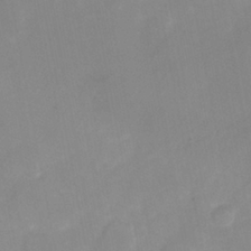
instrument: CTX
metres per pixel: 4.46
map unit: Nhu
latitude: -25.0486
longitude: -70.2522
